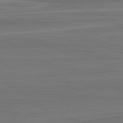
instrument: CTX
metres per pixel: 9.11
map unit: lApd
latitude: 82.8946
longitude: 169.8044
